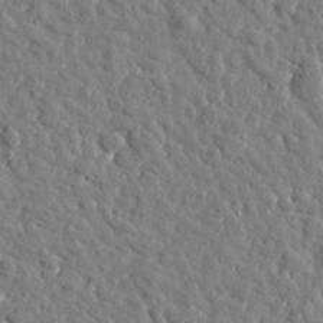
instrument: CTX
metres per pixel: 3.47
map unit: Htu
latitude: 0.8947
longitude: -178.9892
